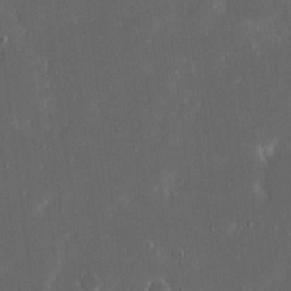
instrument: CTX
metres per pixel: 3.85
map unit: eHh
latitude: 17.3860
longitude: -73.5183
